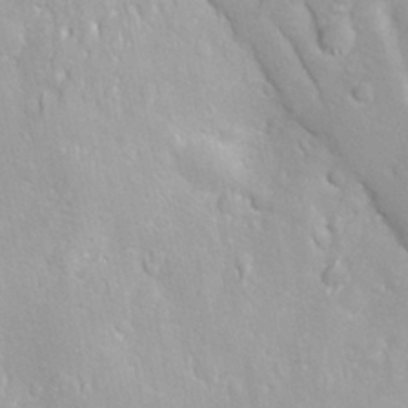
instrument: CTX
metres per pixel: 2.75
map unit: Ave
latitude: -10.8786
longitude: -120.8380
